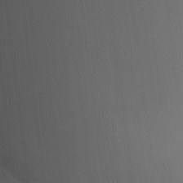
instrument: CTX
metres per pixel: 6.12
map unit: Nhu
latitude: 2.9513
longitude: -16.9135
